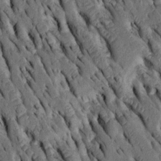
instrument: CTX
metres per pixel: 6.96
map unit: Htu
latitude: -3.0864
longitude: 151.0675
